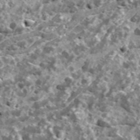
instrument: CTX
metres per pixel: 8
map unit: Ave
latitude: 18.2711
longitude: -134.8947
